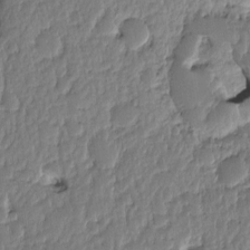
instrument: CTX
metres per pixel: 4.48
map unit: eHh
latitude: -1.8234
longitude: 14.6708
